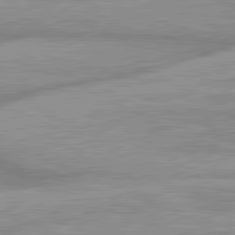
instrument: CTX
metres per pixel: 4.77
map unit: lApd
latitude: 81.7261
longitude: -167.5182
